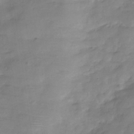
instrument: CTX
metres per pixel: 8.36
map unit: Hve
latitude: -32.8408
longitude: 91.6722
